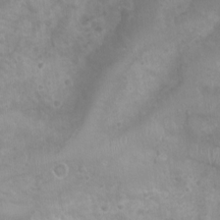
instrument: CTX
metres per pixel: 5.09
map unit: Nhu
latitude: 5.9528
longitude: -17.8772
